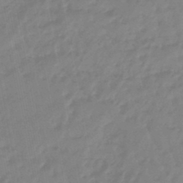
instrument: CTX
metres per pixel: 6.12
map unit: eHb
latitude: -46.1794
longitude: 83.1053
